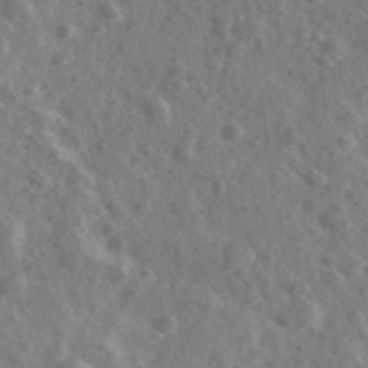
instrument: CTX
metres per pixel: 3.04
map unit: Ave
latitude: 38.8191
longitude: -106.8002
